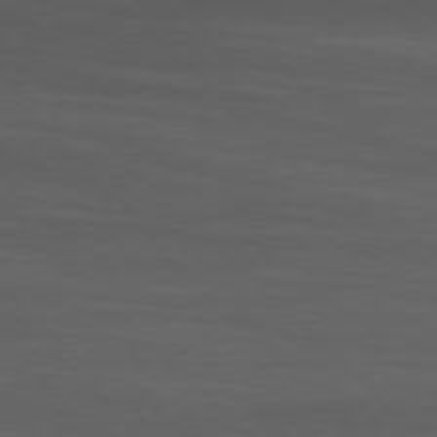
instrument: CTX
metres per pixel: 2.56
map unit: Ap
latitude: -77.4832
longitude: -71.0458
